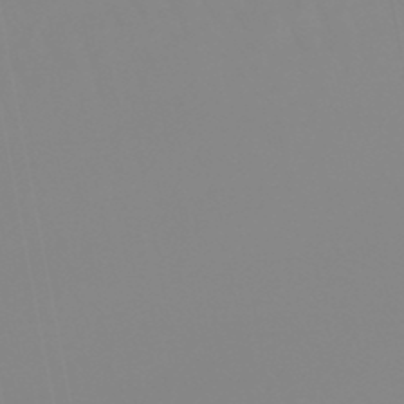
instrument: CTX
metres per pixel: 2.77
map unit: eHb
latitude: -48.8786
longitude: 85.0297
